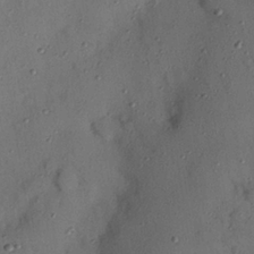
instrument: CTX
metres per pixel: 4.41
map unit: Nhu
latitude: 24.8757
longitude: -73.6883
